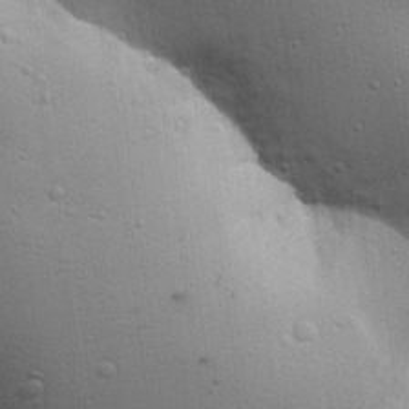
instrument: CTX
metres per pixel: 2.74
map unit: Aa
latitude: 18.0822
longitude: -141.4048
